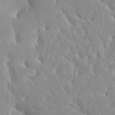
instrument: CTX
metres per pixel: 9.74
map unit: HNhu
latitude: 2.5168
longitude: 8.0472
